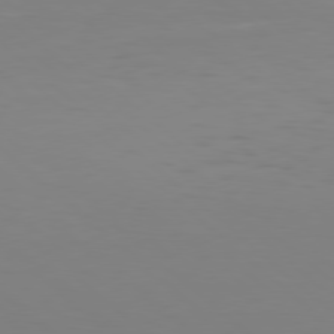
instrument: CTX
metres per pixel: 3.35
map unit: Hpe
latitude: 77.8394
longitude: -125.3481
